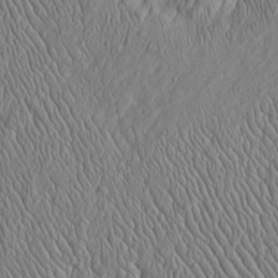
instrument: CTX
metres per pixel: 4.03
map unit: Htu
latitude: -3.8044
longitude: 157.2754
